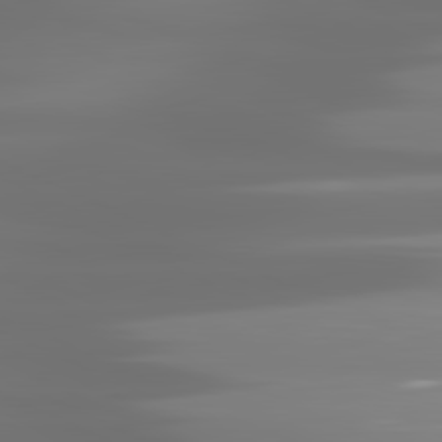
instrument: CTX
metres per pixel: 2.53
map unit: lApd
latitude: 81.4993
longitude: -137.1026
